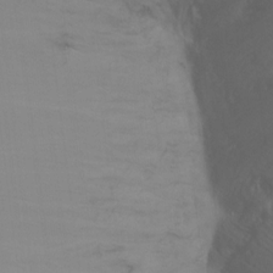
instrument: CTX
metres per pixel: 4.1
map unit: Ht
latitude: -9.1998
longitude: -37.5938
